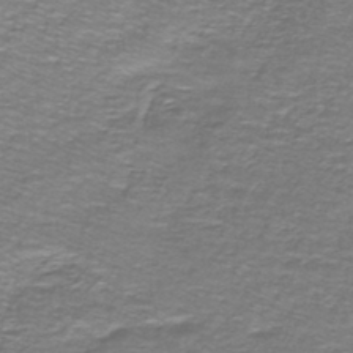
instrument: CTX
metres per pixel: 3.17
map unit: lHb
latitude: -42.8408
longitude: 55.6344
